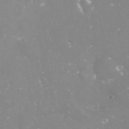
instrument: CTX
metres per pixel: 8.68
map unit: Nve
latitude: -17.7856
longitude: -59.2537
